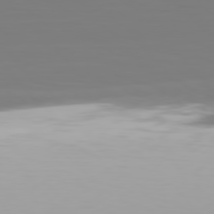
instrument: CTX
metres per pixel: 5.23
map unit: Hpe
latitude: 77.7638
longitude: -166.2711
